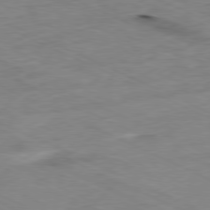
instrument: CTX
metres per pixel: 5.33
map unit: Ap
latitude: -80.1039
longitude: -67.4993
